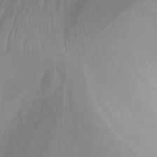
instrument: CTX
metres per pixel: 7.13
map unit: Nhu
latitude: -12.6896
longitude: -64.5924
